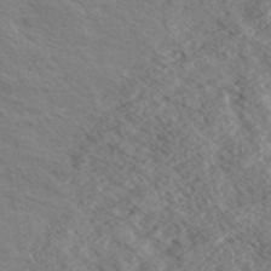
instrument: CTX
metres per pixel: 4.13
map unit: eHh
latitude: 36.0444
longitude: -139.8205
